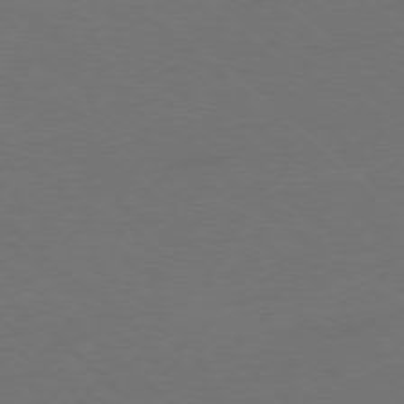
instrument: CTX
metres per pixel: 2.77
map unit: Ap
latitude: -77.8611
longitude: -69.6694
